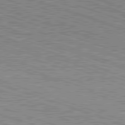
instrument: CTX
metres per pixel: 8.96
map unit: Hpe
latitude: -82.8597
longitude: 8.5007
